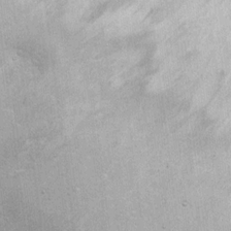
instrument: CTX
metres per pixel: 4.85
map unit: Hto
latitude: 10.8002
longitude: -36.8569
